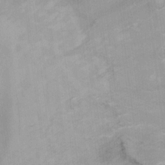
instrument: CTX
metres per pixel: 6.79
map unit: Hto
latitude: 11.3671
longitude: -35.9339
